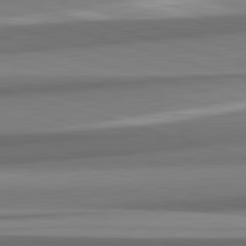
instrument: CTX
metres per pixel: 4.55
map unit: lApd
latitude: 82.4790
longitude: 160.0283
